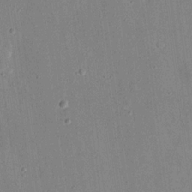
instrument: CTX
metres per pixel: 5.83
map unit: eHh
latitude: 17.6505
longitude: -70.5735
